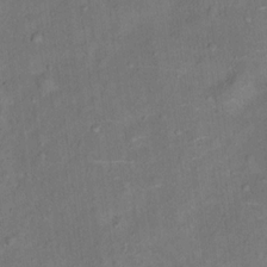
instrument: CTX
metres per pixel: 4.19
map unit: Ht
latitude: 13.7072
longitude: -40.0633
